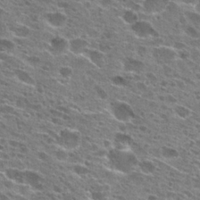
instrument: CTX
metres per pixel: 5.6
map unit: Hto
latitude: 26.5168
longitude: -47.3104
